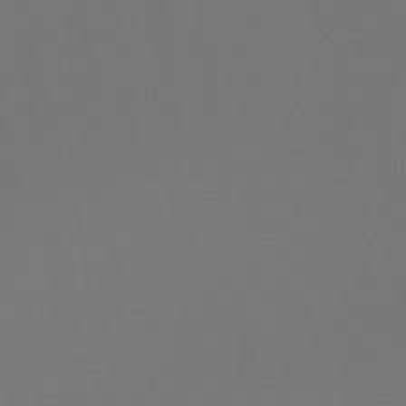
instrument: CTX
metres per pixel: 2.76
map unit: Hto
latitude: -7.8800
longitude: -47.9906
